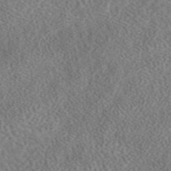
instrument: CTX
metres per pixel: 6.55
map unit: eAb
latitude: 43.6694
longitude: 109.4832
